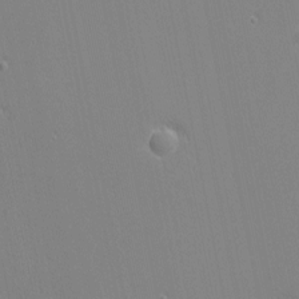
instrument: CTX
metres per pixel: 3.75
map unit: eHh
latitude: -3.3320
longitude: -81.2348
